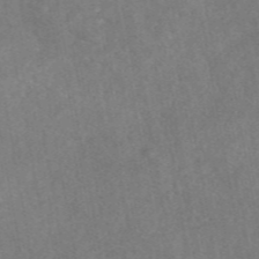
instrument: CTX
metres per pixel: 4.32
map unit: eAb
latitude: 47.1970
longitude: 127.7666
